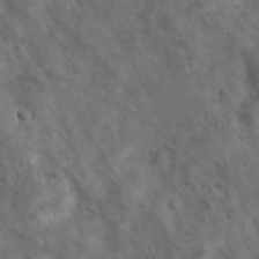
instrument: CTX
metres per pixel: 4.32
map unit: Ave
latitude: 17.1970
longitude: -133.1781
